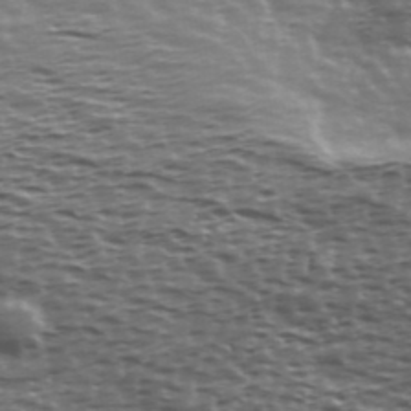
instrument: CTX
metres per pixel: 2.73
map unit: Ave
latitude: 39.8961
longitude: -112.9325
